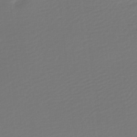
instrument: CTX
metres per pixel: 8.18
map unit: lHb
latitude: -47.9556
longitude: 65.7289
